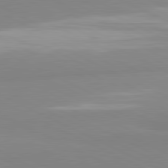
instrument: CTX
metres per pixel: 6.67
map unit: lApd
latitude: 81.4048
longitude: 179.5021
